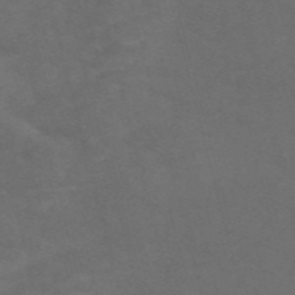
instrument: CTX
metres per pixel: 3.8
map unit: Nve
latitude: -58.4440
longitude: 59.0864
